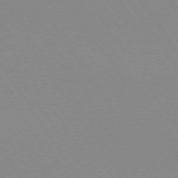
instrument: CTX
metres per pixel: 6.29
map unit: Ap
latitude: -73.5777
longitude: -72.1578
